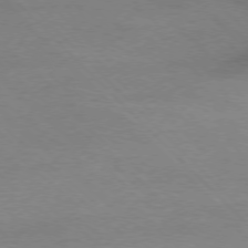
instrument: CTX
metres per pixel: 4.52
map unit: Ap
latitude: -77.5966
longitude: -69.6883
